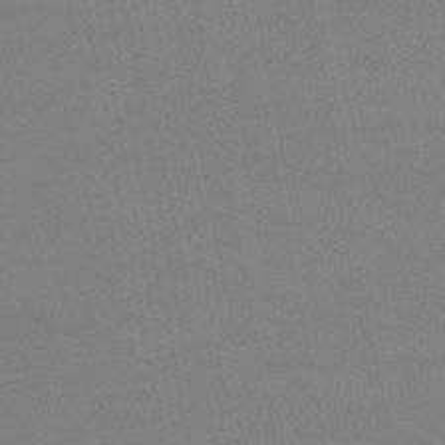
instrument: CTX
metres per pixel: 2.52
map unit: eHb
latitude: -50.2928
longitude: 68.9352
